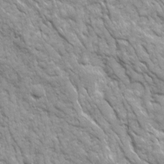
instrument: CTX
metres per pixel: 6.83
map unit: Ave
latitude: 16.4979
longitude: -132.0255
